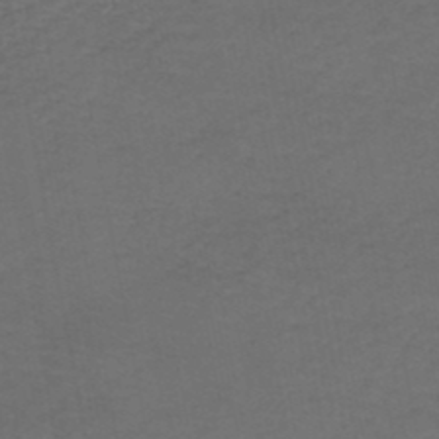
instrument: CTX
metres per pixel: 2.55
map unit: HNhu
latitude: -48.9353
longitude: 100.1038
